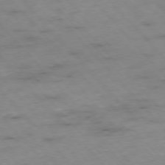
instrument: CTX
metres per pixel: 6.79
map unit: Hpe
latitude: -76.5952
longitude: -17.5560
